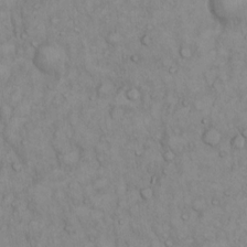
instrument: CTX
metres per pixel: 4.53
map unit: Hto
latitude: 13.1025
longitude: -57.8961
